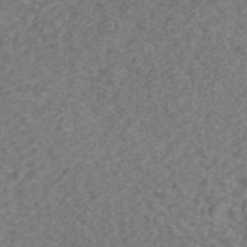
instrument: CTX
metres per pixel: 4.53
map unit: ANa
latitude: 43.2726
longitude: 26.1983
